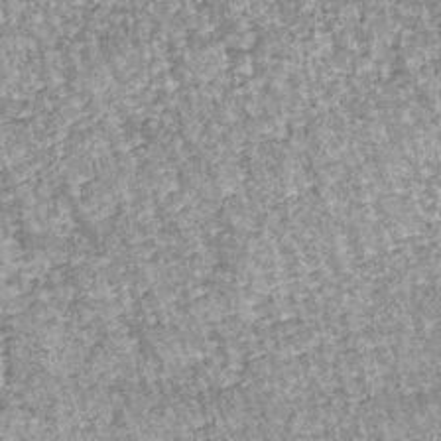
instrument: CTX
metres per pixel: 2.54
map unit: lHb
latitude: -37.1998
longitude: 66.5196
